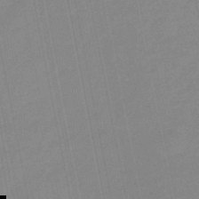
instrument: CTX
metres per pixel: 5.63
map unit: eHb
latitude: -44.0094
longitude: 87.1431
